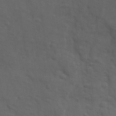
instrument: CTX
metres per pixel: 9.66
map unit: Ave
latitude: 11.9717
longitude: -104.3657
